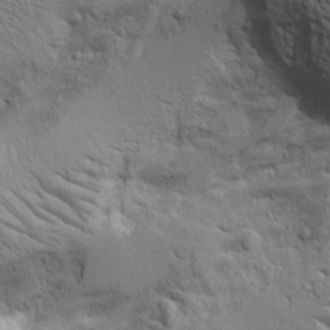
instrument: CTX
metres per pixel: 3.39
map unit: lAvf
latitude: 16.3467
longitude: -125.7827
